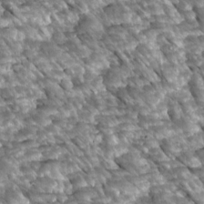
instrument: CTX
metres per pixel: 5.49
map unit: Htu
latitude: 2.4412
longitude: 142.5195
